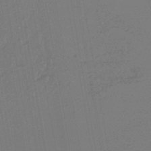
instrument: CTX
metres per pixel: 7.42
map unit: lHb
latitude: -43.7666
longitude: 78.6707
